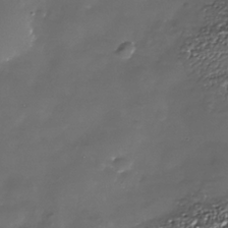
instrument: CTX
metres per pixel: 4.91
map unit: Nhe
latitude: -35.8044
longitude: -92.3278
